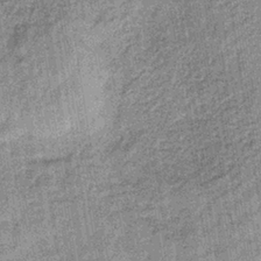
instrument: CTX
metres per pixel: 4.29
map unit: lHb
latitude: -37.0297
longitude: 64.2173
